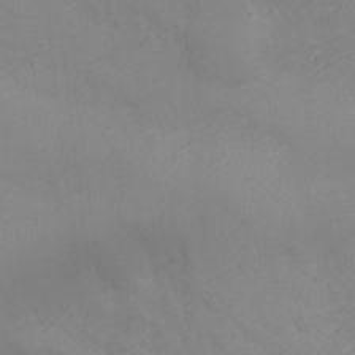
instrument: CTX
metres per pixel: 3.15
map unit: Aa
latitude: -8.0094
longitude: -71.9339
